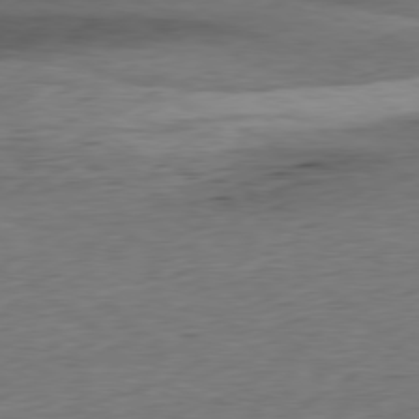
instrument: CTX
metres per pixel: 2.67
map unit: Hpe
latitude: -79.6721
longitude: 10.9731
